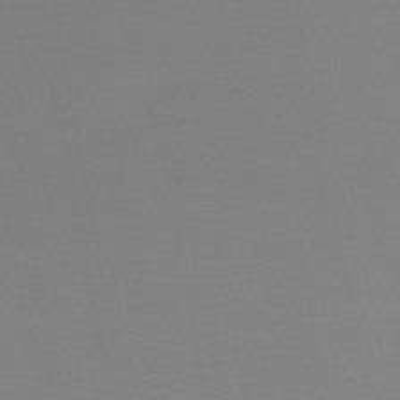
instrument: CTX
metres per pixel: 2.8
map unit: HNb
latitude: -50.6140
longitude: -43.8394
